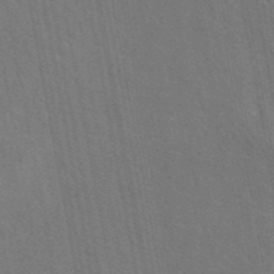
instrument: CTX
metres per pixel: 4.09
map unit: eAb
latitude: 43.3860
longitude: 113.5210
